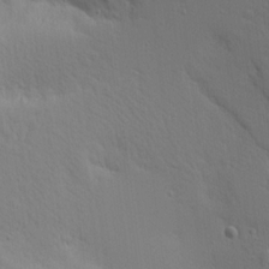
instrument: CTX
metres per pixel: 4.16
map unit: Aa
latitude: 18.6679
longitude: -143.7072
